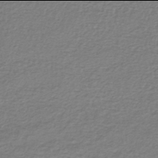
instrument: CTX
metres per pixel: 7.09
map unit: lHb
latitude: -42.0094
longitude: 70.5007
